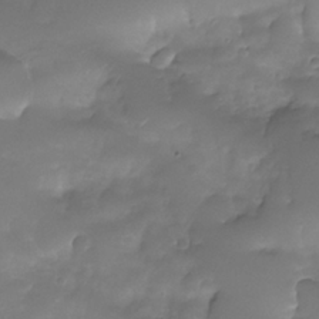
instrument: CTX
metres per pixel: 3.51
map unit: Nhe
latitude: -34.0094
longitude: -146.3090
